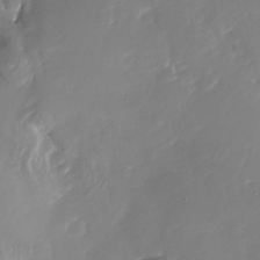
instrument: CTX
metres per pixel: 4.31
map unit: Nhu
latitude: -26.8408
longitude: -73.5560
